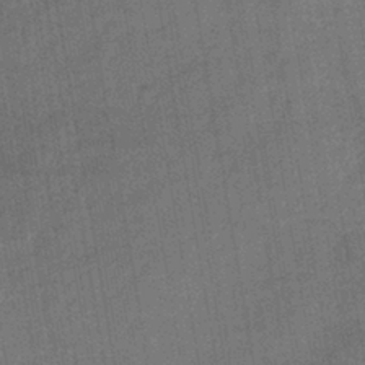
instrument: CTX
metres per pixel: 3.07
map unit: lHb
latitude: -38.3873
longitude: 74.1984
